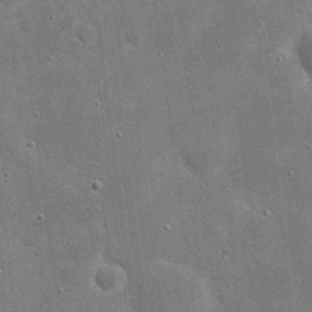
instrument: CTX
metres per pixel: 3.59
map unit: eHh
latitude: 20.8380
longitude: -67.1781
